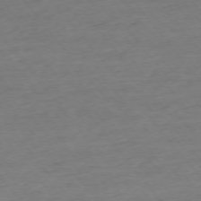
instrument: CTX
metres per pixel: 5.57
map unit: Ap
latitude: -75.6533
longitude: -83.1403
